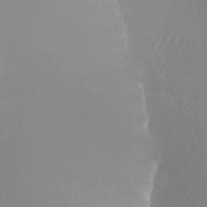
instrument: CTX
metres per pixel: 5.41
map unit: Nhu
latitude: -8.2739
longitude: -91.7450
